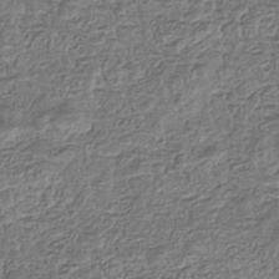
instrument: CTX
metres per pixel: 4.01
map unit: eHb
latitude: -35.6722
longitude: 80.3118
